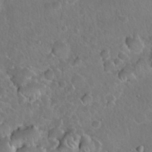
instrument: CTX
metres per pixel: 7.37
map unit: Hto
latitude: 19.1403
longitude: -49.5560
